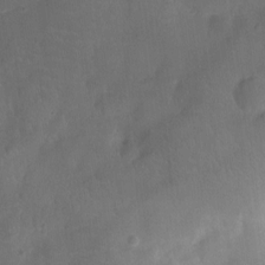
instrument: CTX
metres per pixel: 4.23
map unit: Ht
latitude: -10.0094
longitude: -22.3278
